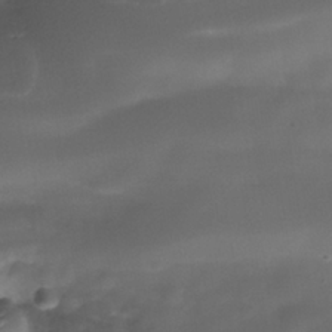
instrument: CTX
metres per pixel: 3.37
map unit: Nhe
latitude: -38.6330
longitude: -118.8758
